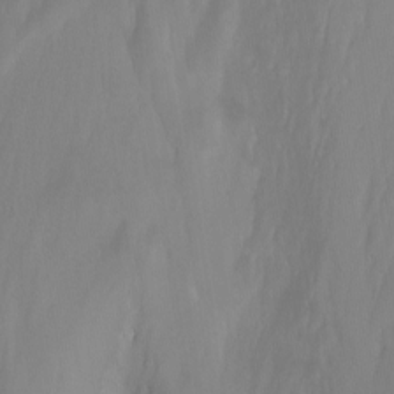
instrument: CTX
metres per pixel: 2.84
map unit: Nhu
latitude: -13.3699
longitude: -62.8380
